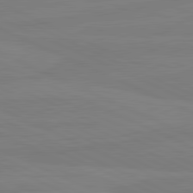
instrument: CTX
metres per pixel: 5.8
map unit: lApd
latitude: 81.6505
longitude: -177.9906
